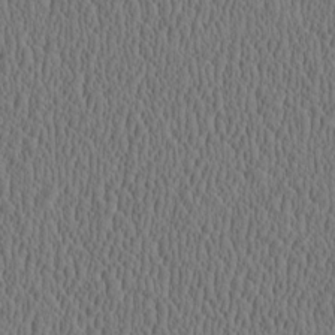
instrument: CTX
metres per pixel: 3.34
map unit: Htu
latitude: -2.3117
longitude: 167.7855
